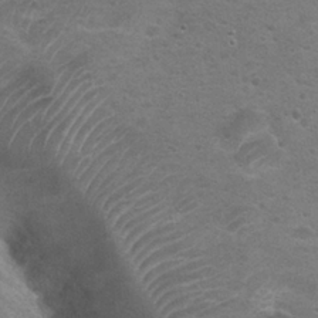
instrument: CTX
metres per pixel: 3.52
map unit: Hto
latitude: 24.2711
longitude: -50.2522
